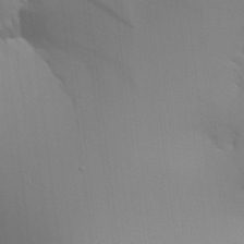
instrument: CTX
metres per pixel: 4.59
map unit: Aa
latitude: 26.3656
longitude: -131.3860
